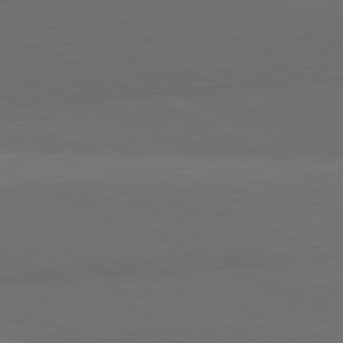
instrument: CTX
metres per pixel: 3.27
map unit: lApd
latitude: 81.8961
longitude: 157.4454
